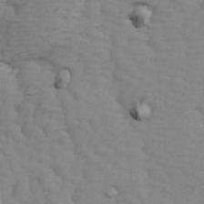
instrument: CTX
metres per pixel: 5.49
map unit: Ave
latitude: 14.1767
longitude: -105.1970
